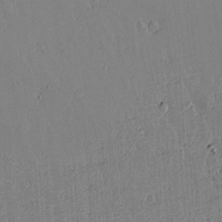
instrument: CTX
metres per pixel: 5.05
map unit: lAvf
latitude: 15.4049
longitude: -125.9528
